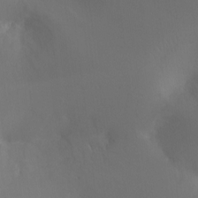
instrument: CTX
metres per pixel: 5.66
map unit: Ht
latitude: -16.7464
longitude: -41.0080
